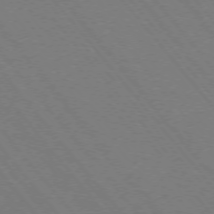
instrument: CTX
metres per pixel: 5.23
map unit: Hpe
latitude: -76.0094
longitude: -13.6127
